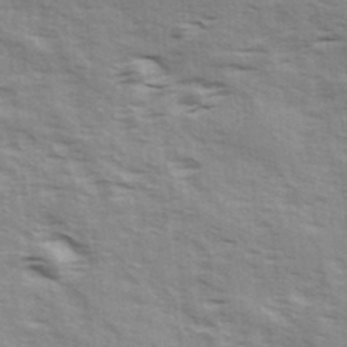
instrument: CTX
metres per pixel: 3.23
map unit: Ave
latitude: 16.2334
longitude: -129.7261
